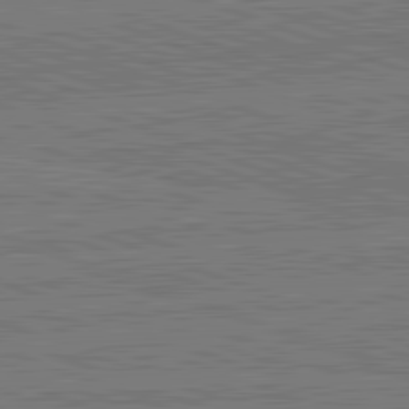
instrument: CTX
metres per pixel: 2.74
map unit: lApd
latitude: 82.6868
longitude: 175.4265
